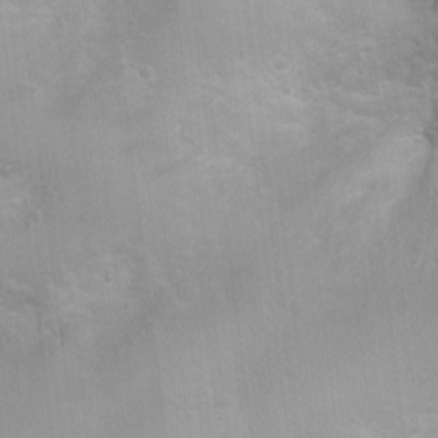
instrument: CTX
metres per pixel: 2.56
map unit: Nhu
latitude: 0.9702
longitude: -16.6112
